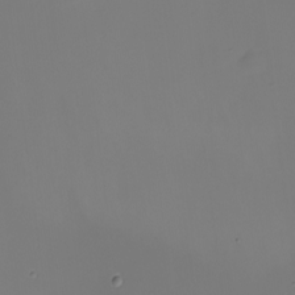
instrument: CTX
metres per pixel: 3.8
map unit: eHh
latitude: -5.1998
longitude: -87.2348
